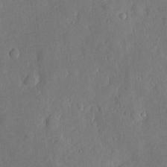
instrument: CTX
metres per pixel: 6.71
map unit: eHh
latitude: 4.2333
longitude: -73.1970
